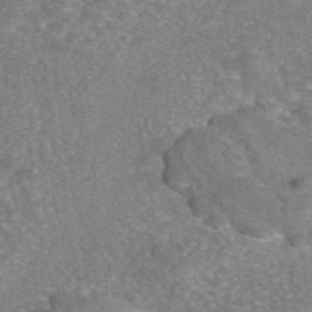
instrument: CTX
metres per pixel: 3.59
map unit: eAb
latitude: 46.0633
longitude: 105.4832
